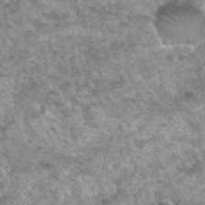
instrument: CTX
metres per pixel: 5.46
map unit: Hto
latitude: 34.1955
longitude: -49.3671
